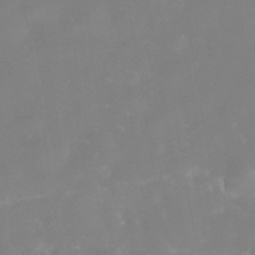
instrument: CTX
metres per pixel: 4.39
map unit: Nhe
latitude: -38.5385
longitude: -118.4223
